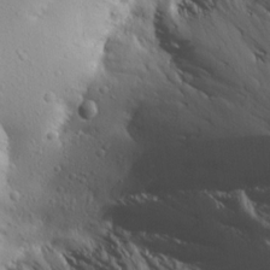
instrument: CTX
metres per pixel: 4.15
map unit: Aa
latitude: 15.4616
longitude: -141.8961
